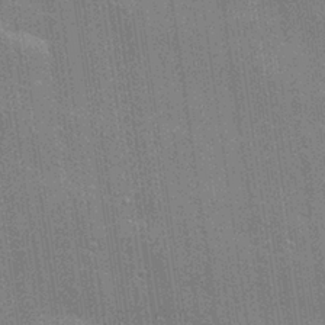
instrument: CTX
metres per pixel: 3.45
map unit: Hve
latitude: 28.6301
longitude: -93.2159
